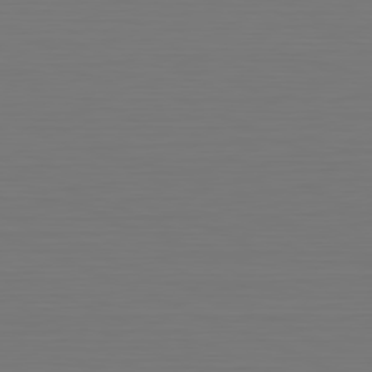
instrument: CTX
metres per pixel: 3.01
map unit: Hpe
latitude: -81.6344
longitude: 7.4076
